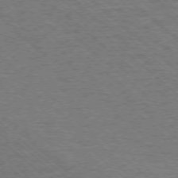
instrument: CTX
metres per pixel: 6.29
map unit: Ap
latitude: -75.8612
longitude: -79.3293
